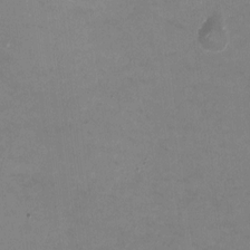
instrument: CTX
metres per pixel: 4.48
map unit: HNhu
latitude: -1.3321
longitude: -4.4790
